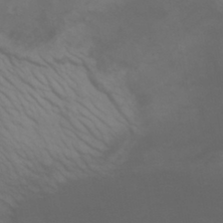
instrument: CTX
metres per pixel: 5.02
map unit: HNhu
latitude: -43.7855
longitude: 90.1228
